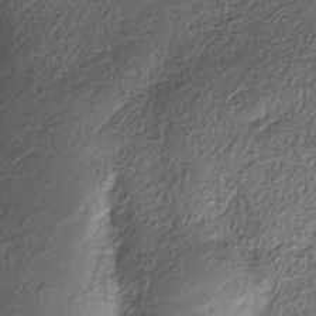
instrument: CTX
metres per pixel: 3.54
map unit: Nhe
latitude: -36.5951
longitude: -178.7813
